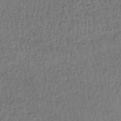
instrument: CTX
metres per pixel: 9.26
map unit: HNhu
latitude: -48.8786
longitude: 101.6154
